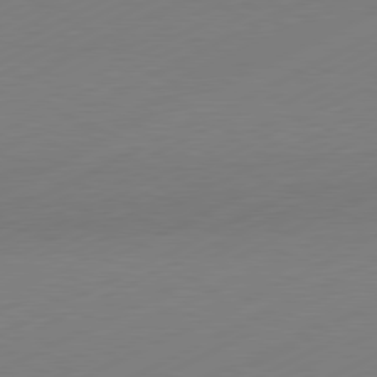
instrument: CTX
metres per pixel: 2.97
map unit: Hpe
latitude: -81.7856
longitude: 13.1242
